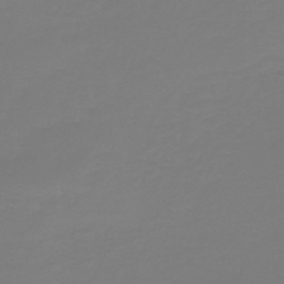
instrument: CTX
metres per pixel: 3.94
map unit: lHb
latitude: -42.7841
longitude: 63.9745
